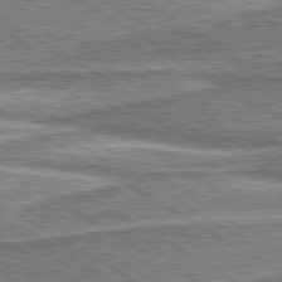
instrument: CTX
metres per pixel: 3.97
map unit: lApd
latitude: 80.3089
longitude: 172.3306
